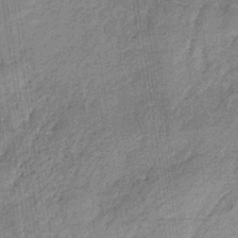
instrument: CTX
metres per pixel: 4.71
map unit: HNb
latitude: -32.0094
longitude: 60.1228
